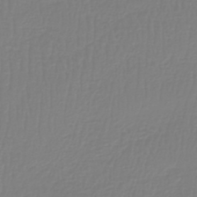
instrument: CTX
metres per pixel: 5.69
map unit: lHb
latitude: -41.9745
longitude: 60.4251
